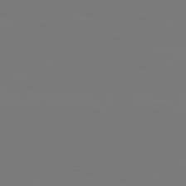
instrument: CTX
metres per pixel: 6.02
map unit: lApd
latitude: 82.0255
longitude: 145.8045
